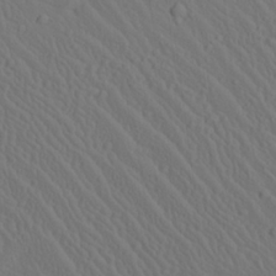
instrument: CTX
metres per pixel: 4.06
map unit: Aa
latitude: 23.3293
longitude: -137.0837
